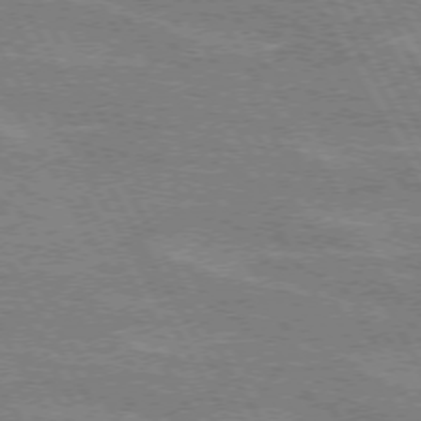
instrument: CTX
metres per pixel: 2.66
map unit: lApd
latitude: 72.4223
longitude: -55.2726
